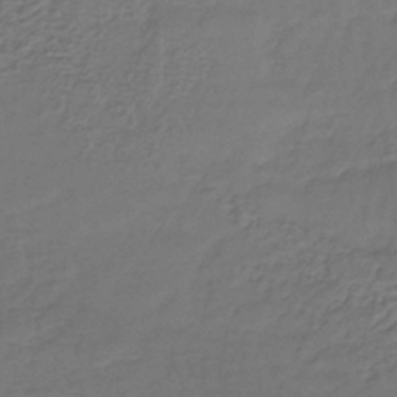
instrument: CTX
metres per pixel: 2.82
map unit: lHb
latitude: -38.1795
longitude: 61.3888
